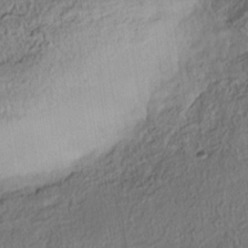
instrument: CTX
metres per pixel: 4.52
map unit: Nhe
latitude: -38.4629
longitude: 138.2740
